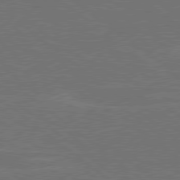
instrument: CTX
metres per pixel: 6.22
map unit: Hpe
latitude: 79.1403
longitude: -123.7072
